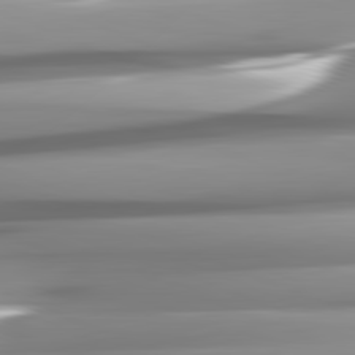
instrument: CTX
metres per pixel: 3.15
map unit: lApd
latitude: 82.2522
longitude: -141.9717
